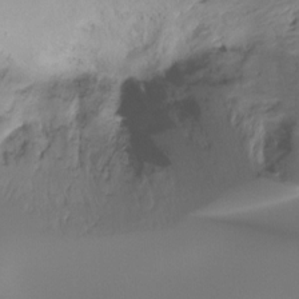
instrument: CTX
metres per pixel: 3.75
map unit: Ht
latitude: -16.8597
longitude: -45.8016
